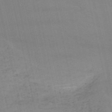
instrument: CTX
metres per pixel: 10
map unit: HNb
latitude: -54.3495
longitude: -46.1011
